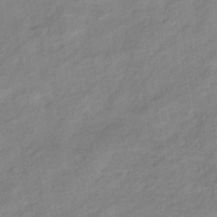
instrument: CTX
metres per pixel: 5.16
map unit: eHb
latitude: -37.6721
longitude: 78.4062
